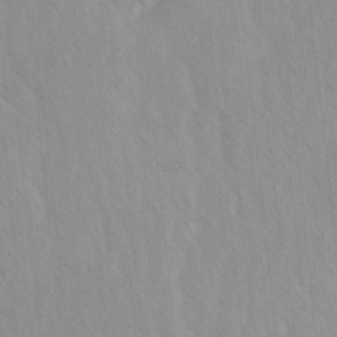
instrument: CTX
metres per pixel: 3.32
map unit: Ave
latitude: -1.3321
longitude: -113.0836
